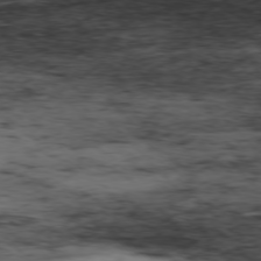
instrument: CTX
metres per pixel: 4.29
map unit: Hpe
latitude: -77.3132
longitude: 12.2740
